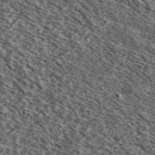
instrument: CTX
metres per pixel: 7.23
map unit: Ave
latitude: 37.8584
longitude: -109.1214
